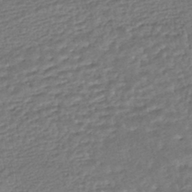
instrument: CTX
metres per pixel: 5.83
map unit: HNhu
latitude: -46.0661
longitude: 102.3495
